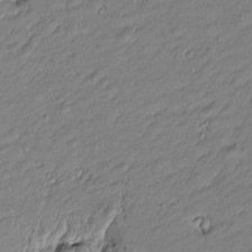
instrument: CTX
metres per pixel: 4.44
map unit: Htu
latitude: -5.6344
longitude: 176.8786
